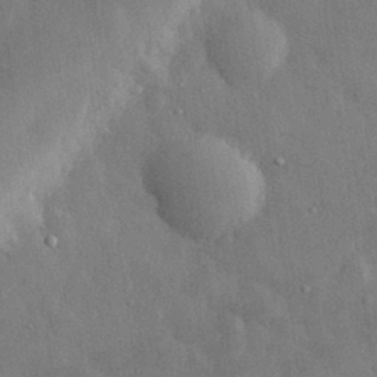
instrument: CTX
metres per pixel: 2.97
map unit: eHh
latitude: 28.9136
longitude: -78.8569
